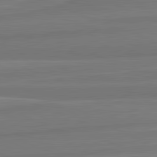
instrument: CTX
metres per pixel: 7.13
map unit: lApd
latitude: 82.2333
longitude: -174.1578
